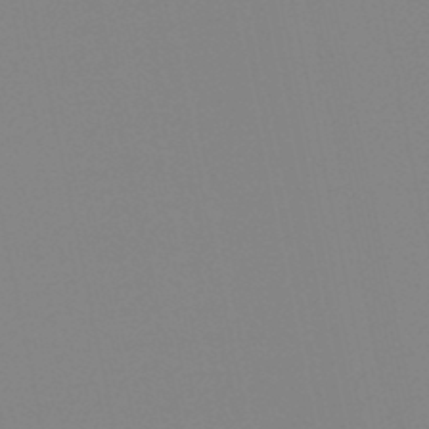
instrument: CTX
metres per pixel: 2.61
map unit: lHb
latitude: -48.7275
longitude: 70.0661
